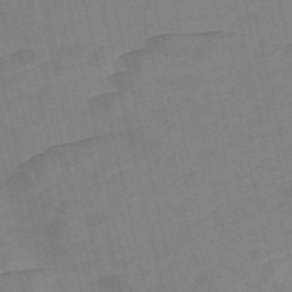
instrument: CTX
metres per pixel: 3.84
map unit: Nve
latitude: -58.4817
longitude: 50.7274
